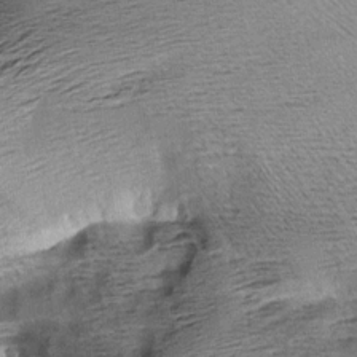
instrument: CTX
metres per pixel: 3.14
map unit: Aa
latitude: 8.9325
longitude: -141.4993
